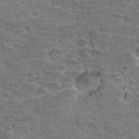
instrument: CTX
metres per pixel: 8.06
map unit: Hto
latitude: 33.6316
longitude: -44.3656
